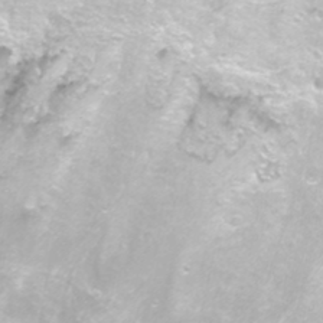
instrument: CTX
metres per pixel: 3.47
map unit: Nhu
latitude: -8.2739
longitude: -73.7827
